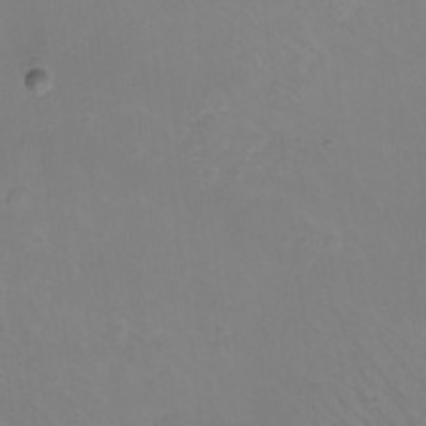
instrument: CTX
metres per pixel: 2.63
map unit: eHh
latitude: -10.7274
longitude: -64.7813
